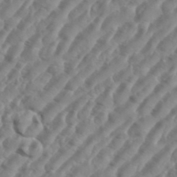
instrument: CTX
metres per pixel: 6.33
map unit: eHh
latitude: 36.4601
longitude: -134.6868
